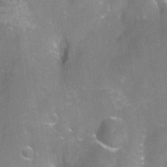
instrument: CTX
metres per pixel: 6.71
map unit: Aa
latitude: -8.7085
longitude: -71.9528
